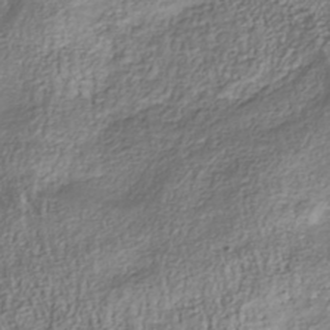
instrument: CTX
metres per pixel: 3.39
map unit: Nhu
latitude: -40.3873
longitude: -85.7450
